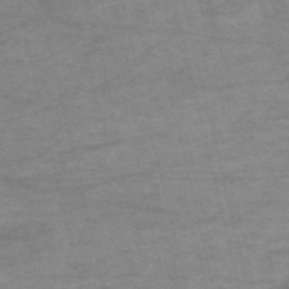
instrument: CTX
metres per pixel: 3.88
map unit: HNb
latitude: -54.3873
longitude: -44.3845
